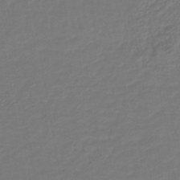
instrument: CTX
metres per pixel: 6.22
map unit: lHb
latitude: -43.7477
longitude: 76.7274
